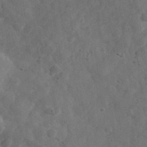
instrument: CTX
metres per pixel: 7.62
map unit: eHh
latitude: 34.2900
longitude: -78.0633
